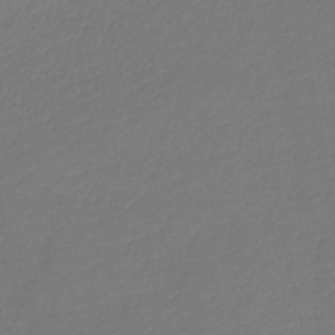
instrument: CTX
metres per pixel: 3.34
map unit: lHb
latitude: -45.0486
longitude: 59.8233
